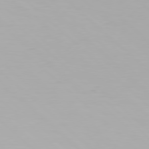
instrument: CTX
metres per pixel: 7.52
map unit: Hpe
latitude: 77.8583
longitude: -132.7057
